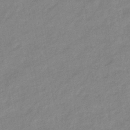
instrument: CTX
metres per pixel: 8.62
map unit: eHb
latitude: -40.6518
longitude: 82.5385
